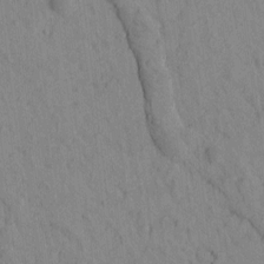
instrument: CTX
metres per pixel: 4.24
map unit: Htu
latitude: -2.5951
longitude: 172.7085
